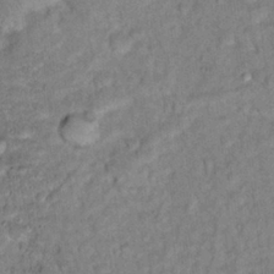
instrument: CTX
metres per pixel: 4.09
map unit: Hto
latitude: 16.7435
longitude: -35.8583
